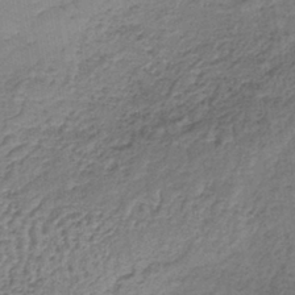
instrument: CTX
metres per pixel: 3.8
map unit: lHb
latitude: -39.0864
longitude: 61.6155
